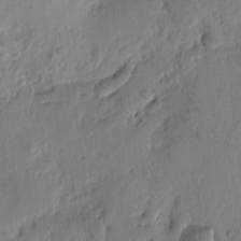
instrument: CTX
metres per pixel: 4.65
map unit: Htu
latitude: 2.0822
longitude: -178.0633
